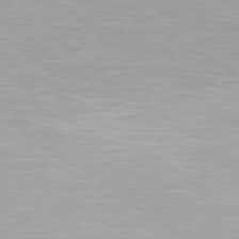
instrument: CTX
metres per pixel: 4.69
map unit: Hpe
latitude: 79.5371
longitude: -129.3670
